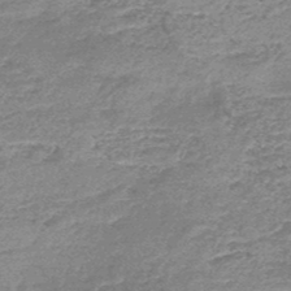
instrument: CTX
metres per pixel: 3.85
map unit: HNb
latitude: -48.1984
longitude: -39.3482
